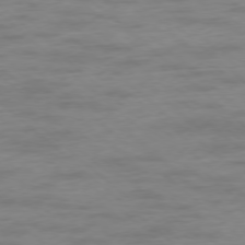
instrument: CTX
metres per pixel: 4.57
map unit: Ap
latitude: -78.0661
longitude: -63.6883
